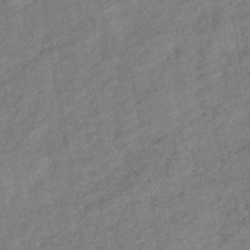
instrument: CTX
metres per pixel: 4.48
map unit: eHb
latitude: -42.1983
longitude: 82.4062
